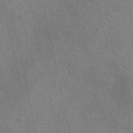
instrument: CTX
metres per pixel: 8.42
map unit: eAb
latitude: 50.8758
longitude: 116.9919
